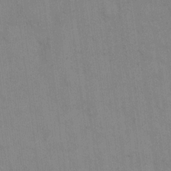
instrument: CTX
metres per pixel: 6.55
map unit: eHh
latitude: 13.7072
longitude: -62.3468
